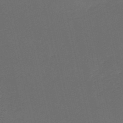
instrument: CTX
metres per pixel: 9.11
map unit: HNb
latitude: -53.1620
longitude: -42.3845
